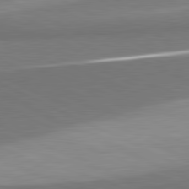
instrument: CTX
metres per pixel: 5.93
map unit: lApd
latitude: 81.4237
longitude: 156.9730
